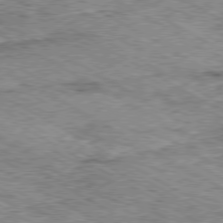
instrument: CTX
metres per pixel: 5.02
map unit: Ap
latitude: -80.3684
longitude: -48.3656
